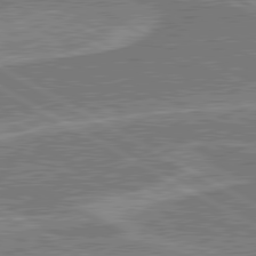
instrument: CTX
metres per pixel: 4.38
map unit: lApd
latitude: 80.5357
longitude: 144.3306
